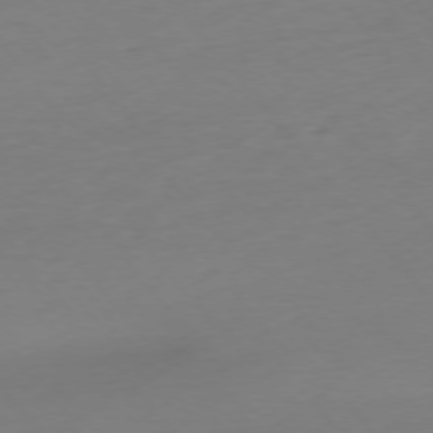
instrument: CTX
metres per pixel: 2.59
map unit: Hpe
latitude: -75.8801
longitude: -15.2726
